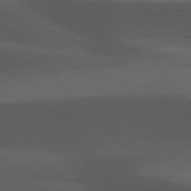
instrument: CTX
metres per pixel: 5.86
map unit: lApd
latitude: 77.0647
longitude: -60.5357
